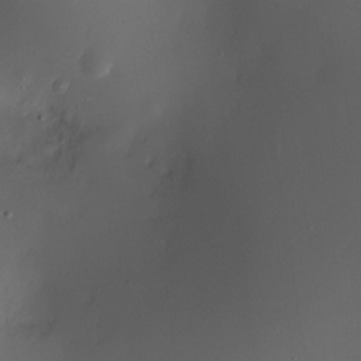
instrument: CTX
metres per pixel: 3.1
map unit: Nhe
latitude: -19.2565
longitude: 144.7841
